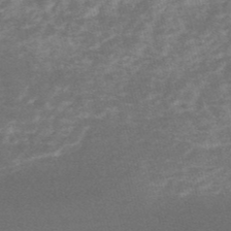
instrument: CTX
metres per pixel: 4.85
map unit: lHb
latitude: -48.2740
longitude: 72.4629
